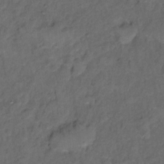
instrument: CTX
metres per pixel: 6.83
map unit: Hto
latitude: 5.6883
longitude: -36.0255
